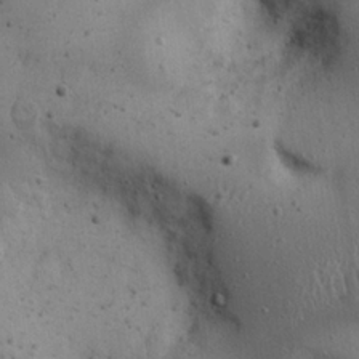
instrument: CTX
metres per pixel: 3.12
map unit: eHh
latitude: 22.4790
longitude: -69.8772
